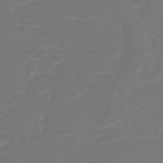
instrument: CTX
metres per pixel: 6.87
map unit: HNb
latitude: -47.2943
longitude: 54.1606
